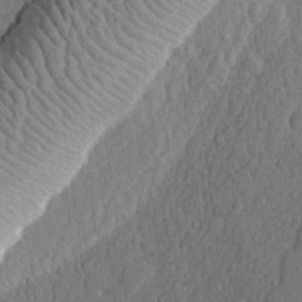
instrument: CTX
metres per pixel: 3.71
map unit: lHvf
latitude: 22.7057
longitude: 142.7463
